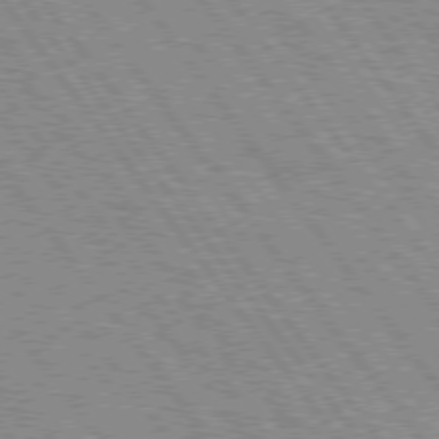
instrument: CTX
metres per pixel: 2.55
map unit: Hpe
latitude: 75.2915
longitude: -149.1592
